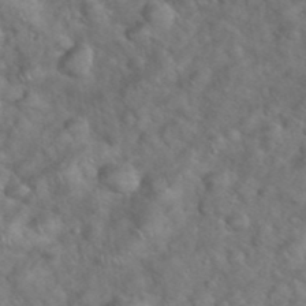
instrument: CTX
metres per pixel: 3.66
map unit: eHh
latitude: 39.2915
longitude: -57.4426
